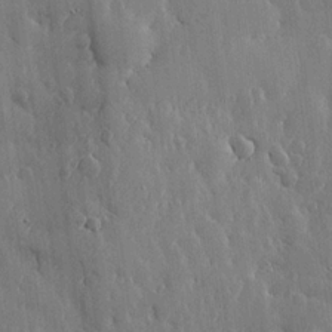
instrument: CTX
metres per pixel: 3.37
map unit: lHvf
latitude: 18.5734
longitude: -115.9150
